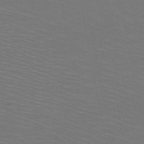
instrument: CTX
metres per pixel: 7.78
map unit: HNb
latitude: -48.7275
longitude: -44.5923
